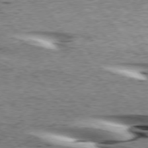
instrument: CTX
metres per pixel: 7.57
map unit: lApd
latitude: 74.4034
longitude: -59.4426
